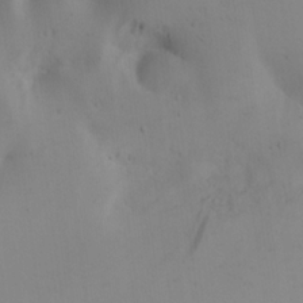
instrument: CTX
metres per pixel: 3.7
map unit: lAa
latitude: 20.1767
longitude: -138.5168
